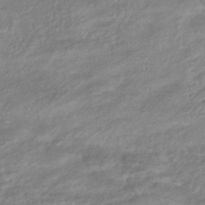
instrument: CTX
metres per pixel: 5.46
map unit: eHb
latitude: -40.2928
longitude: 78.2550
